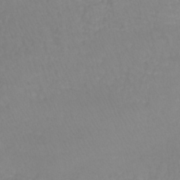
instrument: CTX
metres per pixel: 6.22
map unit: lHb
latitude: -40.7841
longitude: 65.7478
